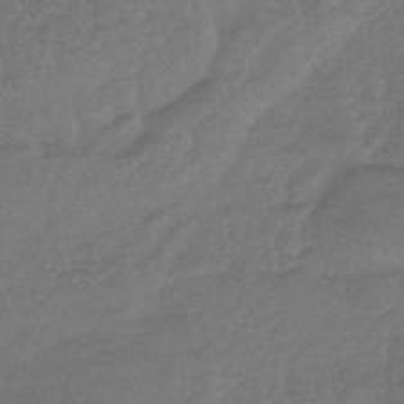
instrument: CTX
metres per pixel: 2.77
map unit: lHb
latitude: -43.9367
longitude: 80.8030
